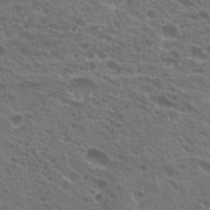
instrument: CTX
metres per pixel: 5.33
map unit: Hto
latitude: 20.8002
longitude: -34.1955
